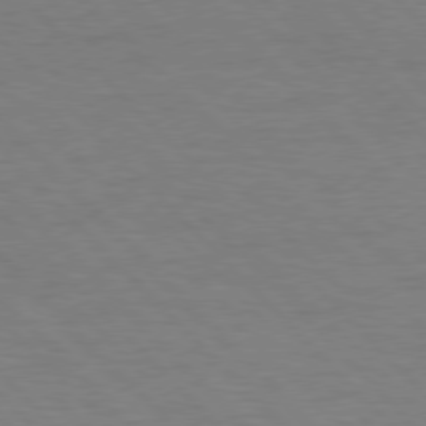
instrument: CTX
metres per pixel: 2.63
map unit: Hpe
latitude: 76.8191
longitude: -154.7624
